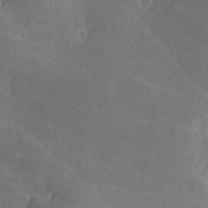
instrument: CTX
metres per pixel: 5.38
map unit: Ave
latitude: -6.3117
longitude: -120.6869
